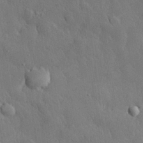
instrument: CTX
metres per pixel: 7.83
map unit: eHh
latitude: 30.4979
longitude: -79.1026
